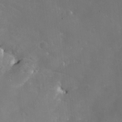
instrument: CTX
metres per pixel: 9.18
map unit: eHh
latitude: -11.6155
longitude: -62.1956
